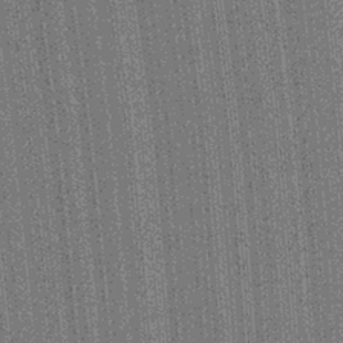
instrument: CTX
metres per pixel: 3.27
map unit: Aa
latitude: 27.9150
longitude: -147.3104
